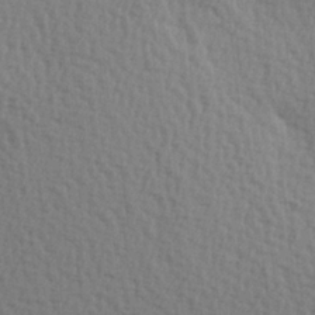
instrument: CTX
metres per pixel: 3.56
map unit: Hve
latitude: 2.1578
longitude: -124.8191
